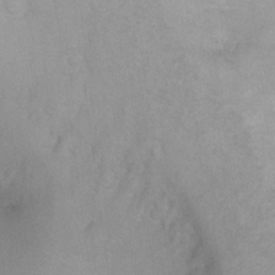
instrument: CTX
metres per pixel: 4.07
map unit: Ht
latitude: -8.1984
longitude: -34.7246
